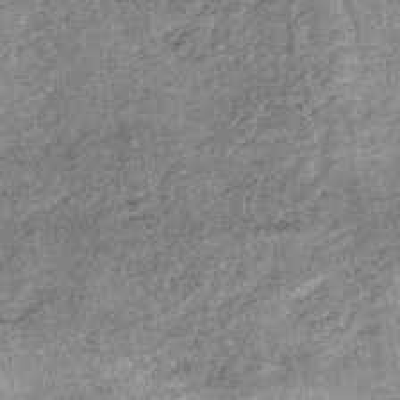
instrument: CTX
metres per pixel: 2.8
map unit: lHb
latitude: -36.7652
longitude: 66.3685
